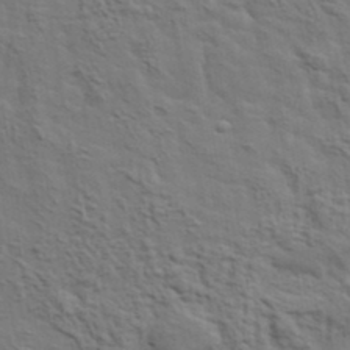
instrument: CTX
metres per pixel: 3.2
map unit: lHvf
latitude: 38.2900
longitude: -89.1781
